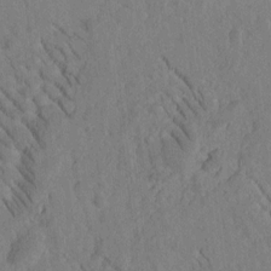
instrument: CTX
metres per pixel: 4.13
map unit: Htu
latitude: -1.6911
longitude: 172.8597
